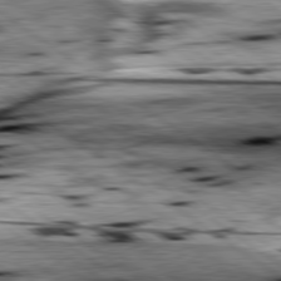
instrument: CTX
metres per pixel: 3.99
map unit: lApd
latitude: 79.4049
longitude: -48.9325
